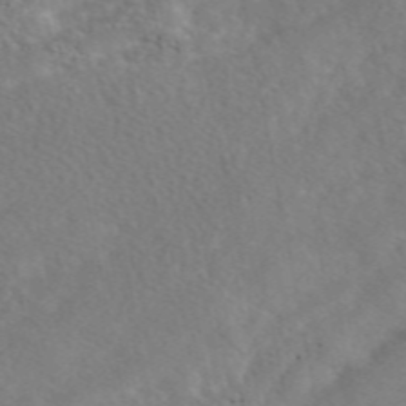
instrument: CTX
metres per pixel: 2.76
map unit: eAb
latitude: 48.6302
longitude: 117.8233
